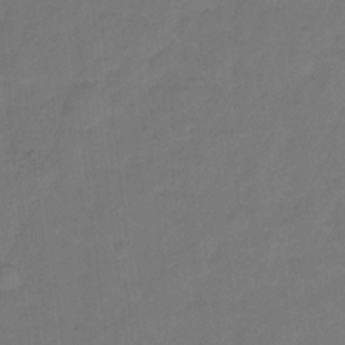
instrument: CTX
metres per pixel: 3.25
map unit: Hto
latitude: -2.4062
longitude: -34.4601
